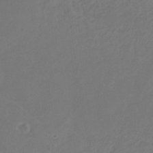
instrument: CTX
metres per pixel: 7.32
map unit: eHb
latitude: -30.6518
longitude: 65.3699
